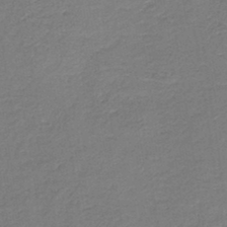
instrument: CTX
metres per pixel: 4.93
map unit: HNb
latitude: -43.8800
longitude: 49.3699
